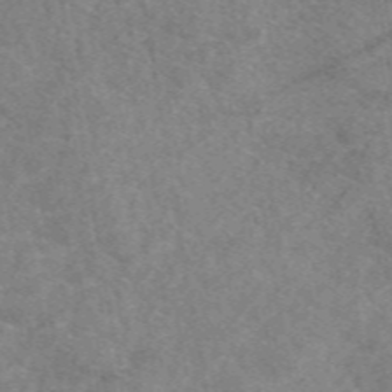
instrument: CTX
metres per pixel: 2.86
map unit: eAb
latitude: 48.7057
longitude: 111.1053
